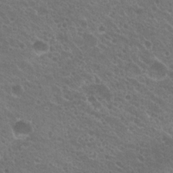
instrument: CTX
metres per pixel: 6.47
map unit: Hto
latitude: 20.2523
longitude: -34.1955
